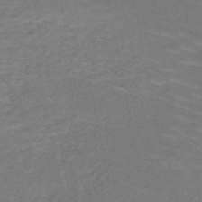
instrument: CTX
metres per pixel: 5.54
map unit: HNb
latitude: -50.0850
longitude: -52.5924
